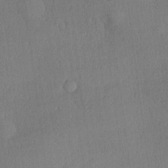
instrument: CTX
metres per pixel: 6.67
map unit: Hve
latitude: 18.8191
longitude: 149.7667
